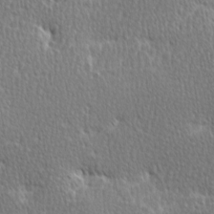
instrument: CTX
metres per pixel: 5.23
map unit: Ave
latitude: -0.8597
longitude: -114.8380
